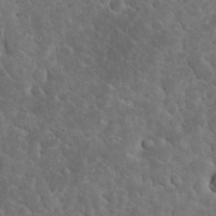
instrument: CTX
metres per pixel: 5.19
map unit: eHh
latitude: 33.0647
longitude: -66.2522
